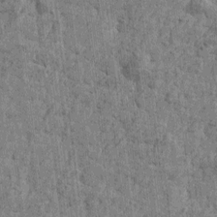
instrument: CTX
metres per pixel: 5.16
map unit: Htu
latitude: -3.9556
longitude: -179.4049
